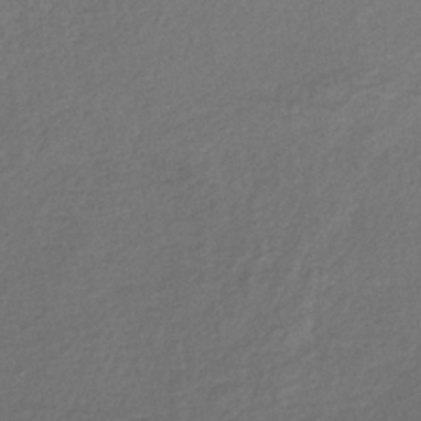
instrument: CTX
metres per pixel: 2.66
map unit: lHb
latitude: -39.1998
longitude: 68.7085
